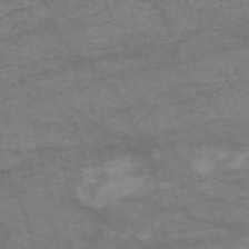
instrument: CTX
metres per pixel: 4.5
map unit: HNb
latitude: -54.7085
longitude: -44.5734
